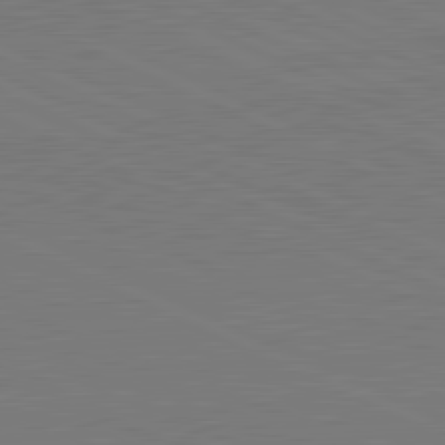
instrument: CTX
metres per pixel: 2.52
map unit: lApd
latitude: 81.5182
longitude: 150.1039
